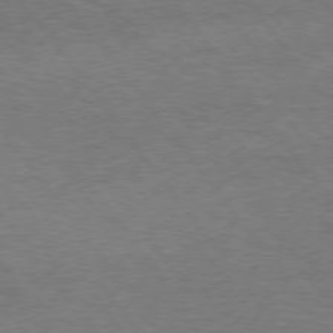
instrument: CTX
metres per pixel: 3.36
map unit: Hpe
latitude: 75.0647
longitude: -150.9891
